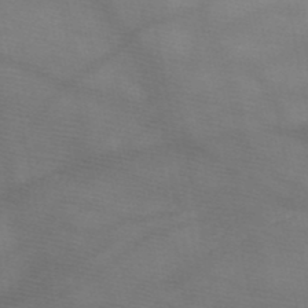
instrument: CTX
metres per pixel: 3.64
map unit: HNb
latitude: -49.3888
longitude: -41.0458
